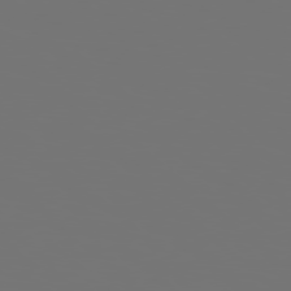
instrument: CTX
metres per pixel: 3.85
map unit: Hpe
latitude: 78.3468
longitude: -177.1970
